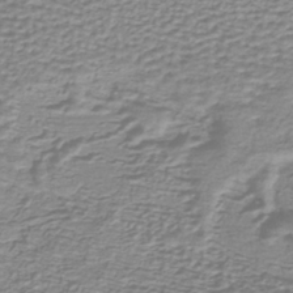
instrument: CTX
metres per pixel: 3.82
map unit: lHb
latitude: -40.1039
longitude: 61.3888
